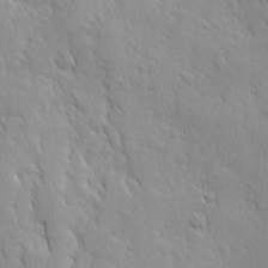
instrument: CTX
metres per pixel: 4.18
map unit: Ave
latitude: 9.8583
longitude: -103.7260
